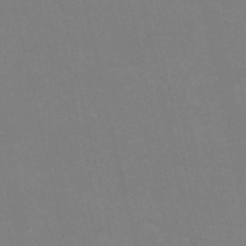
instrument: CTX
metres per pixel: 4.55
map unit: HNb
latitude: -54.0283
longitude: -35.2726
